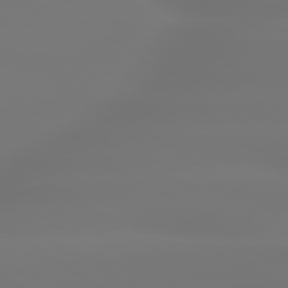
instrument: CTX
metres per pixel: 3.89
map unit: lApd
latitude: 79.7828
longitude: -137.1781
